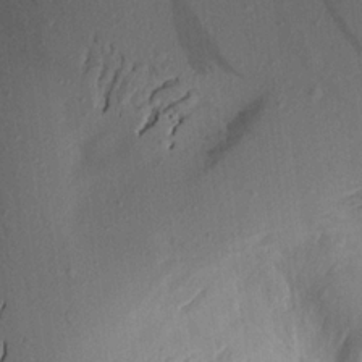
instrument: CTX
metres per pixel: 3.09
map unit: Aa
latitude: 20.1200
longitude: -146.8947
